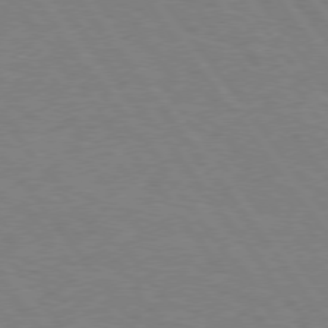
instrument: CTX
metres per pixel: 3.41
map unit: Hpe
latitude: 75.0270
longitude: -144.7813
